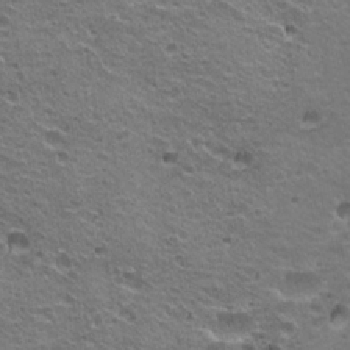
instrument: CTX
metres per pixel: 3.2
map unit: Hto
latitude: 21.1781
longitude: -32.6679
